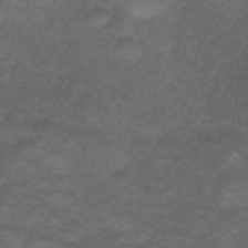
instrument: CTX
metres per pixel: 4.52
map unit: ANa
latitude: 39.2159
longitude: 23.8989
